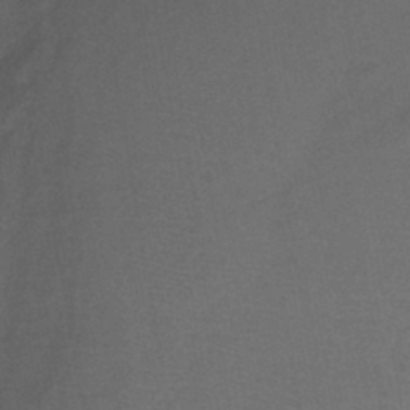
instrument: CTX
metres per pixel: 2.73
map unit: lHb
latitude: -42.5195
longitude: 79.6721
